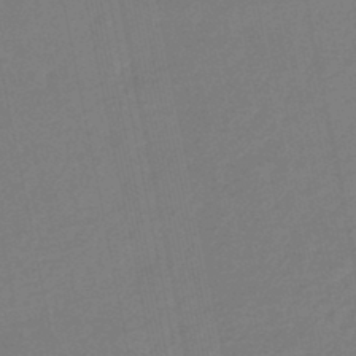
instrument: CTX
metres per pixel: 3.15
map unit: eHb
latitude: -45.3888
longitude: 87.5021
